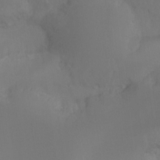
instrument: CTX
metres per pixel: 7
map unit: Ht
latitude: -16.1606
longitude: -44.0444
